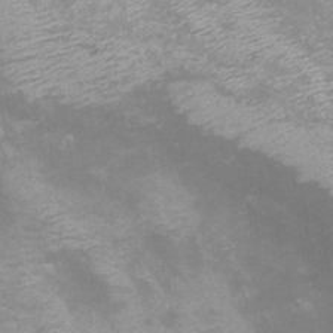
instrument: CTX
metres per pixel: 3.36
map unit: Nhu
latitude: -8.6707
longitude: -72.2711
